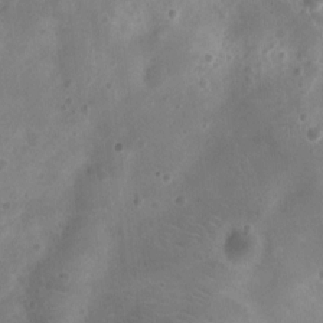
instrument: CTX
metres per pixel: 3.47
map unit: Nhu
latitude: -10.5952
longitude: -21.0837
